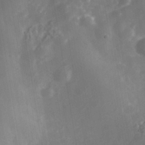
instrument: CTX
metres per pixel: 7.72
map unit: Nhe
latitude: -40.5574
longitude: -100.0822
